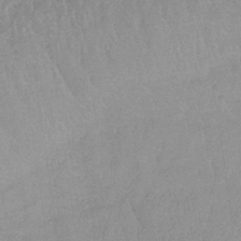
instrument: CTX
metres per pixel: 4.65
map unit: lHb
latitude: -34.3684
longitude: 69.8422
